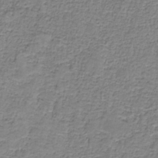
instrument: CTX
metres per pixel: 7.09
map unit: eAb
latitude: -37.1242
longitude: 52.8408
